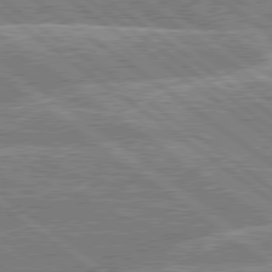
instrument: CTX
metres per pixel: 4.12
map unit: lApd
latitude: 79.5749
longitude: -156.4790
